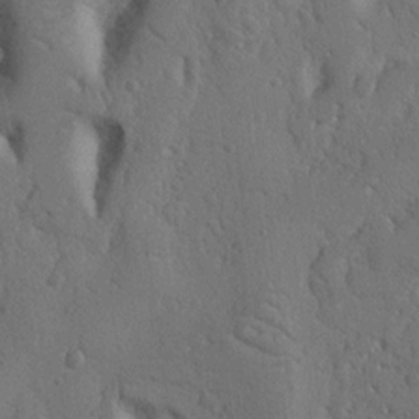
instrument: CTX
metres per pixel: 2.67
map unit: Nhu
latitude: 14.3468
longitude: -78.8947
